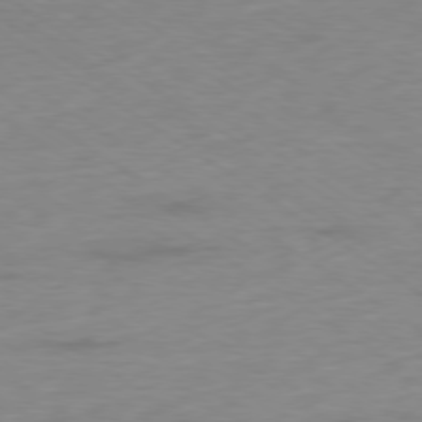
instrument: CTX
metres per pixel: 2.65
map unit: Ap
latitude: -78.7463
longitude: -59.1214
